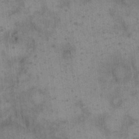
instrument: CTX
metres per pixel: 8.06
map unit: eHh
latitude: 15.4616
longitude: -67.0836
